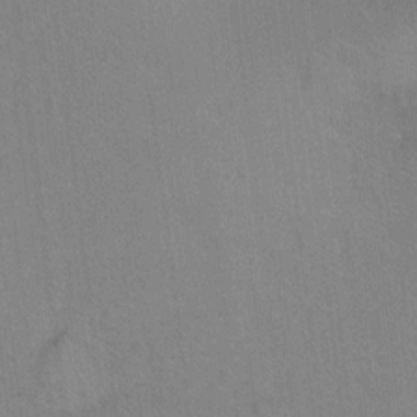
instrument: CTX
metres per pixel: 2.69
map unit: Ht
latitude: -1.3321
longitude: -33.3671
